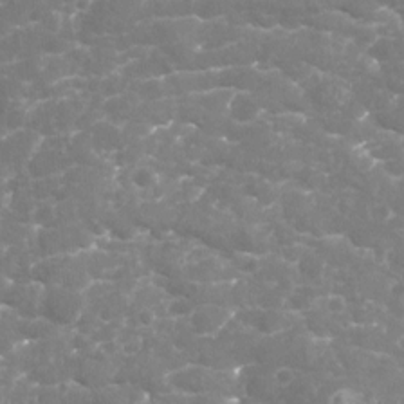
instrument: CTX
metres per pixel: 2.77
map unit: Nhu
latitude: -19.5399
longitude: -57.4615
